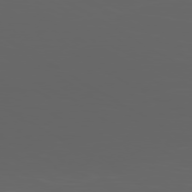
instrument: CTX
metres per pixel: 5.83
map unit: Ap
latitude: -80.2173
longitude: -71.9150
